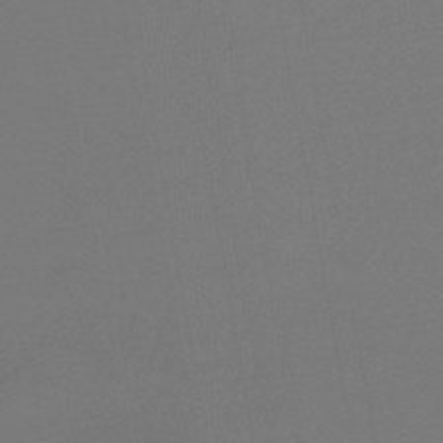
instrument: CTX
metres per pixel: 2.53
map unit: lHb
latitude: -43.3698
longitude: 75.4077
